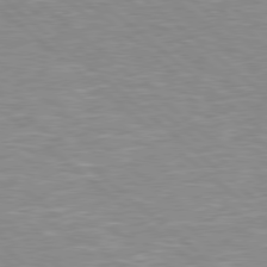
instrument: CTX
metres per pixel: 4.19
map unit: Hpe
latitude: 78.3656
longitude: 179.8233
